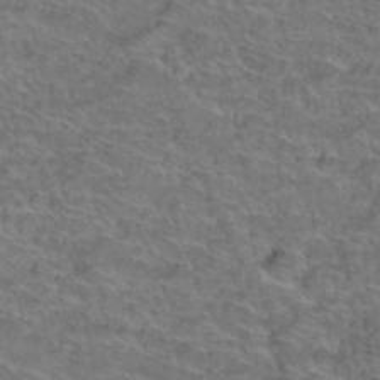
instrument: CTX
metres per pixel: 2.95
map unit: Hto
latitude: 38.1200
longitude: -43.8961
